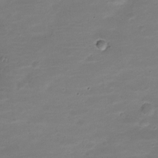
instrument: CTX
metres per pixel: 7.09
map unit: Nve
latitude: -20.7085
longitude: 104.0661
